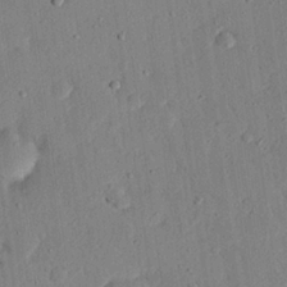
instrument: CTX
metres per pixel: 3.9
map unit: eHh
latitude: 25.0269
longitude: -80.9325
